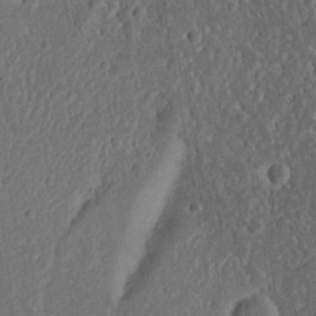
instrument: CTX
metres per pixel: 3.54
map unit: Nhu
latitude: 15.4238
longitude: -74.5735
